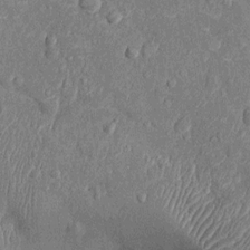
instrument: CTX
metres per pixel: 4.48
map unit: Nhu
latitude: -13.8800
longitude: -23.6505
